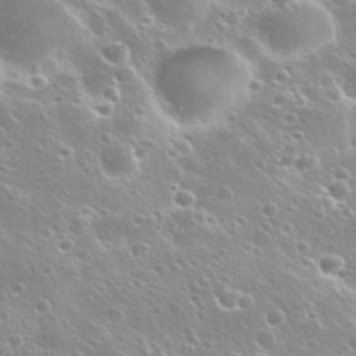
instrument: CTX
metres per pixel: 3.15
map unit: Nhu
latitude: 30.3845
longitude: -55.7072
